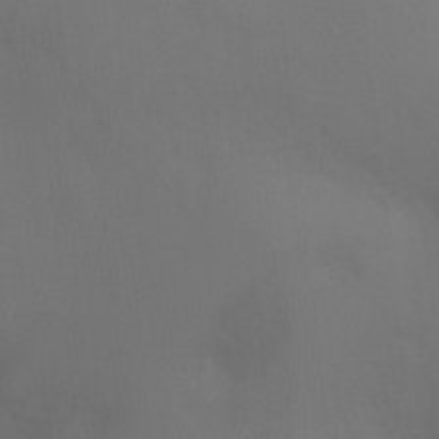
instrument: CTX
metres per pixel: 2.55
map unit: Ht
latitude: -5.5588
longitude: -28.7435
